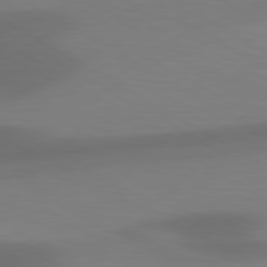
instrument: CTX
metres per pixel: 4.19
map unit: lApd
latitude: 80.7435
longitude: 120.0661
